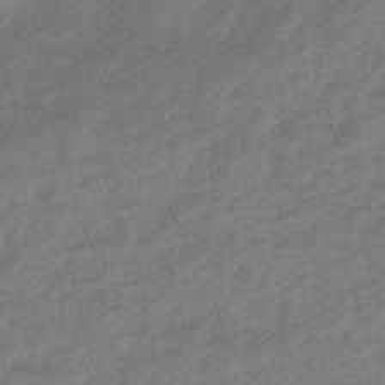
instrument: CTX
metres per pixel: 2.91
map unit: eHh
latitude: -51.1620
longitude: -25.1214
